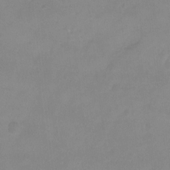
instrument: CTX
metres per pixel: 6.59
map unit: Ht
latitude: -8.7085
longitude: -34.4601
